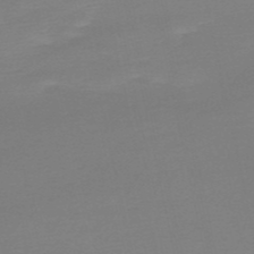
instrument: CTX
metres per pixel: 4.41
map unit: eHh
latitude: -52.3306
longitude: -25.1970
